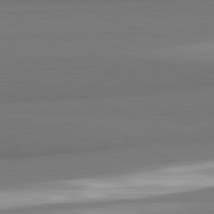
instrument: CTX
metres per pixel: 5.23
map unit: lApd
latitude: 82.1199
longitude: 176.1984
